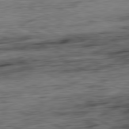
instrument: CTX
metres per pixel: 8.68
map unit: Ap
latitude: -81.8612
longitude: -79.3482
